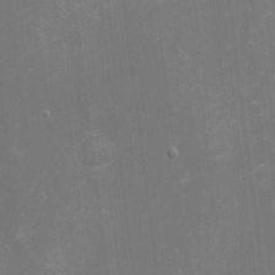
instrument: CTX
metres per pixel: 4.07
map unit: eHh
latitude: -1.5399
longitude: -79.9150
